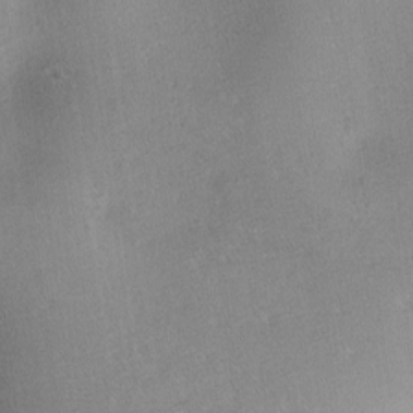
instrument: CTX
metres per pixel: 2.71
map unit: lAa
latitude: -10.5574
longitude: -124.8380
